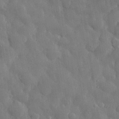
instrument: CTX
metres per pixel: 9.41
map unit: eHh
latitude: 29.7449
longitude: -79.0648
